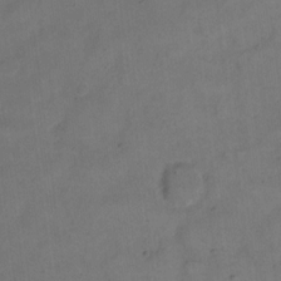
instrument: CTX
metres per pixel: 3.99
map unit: eHh
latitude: 13.0837
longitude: -65.9717
